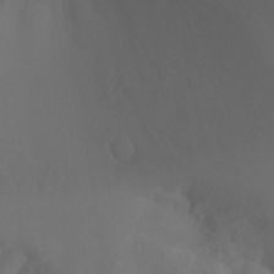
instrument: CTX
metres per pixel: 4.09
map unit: Aa
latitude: -13.4266
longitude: -67.7638
